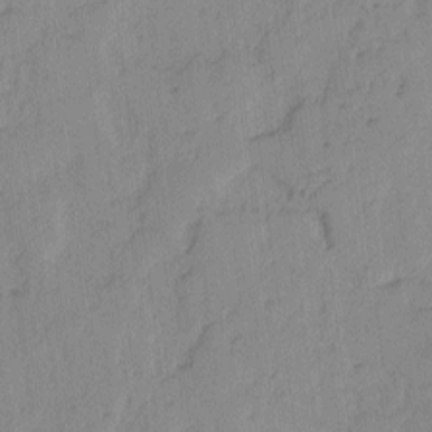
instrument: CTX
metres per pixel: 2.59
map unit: lAvf
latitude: -2.6329
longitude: -105.4049
